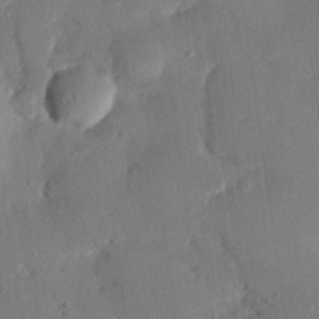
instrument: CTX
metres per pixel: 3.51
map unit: eHh
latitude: 28.0255
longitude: -81.0269
